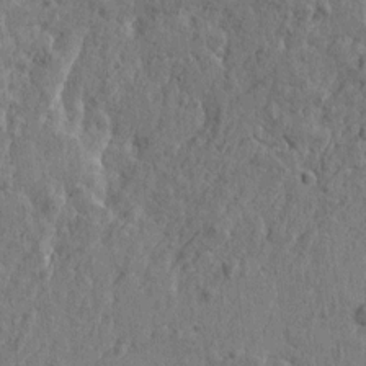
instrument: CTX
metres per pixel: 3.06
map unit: Htu
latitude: -5.1998
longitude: 179.6155
